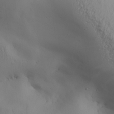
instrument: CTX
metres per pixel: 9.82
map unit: Aa
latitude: 27.4238
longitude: -132.6491
